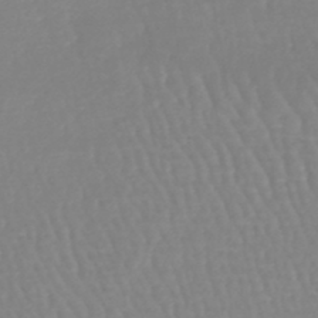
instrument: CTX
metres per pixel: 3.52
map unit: lHb
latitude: -45.8989
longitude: 78.8408
